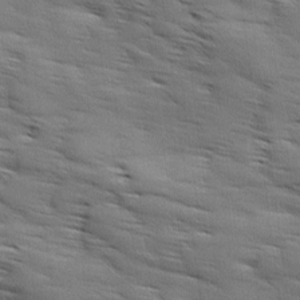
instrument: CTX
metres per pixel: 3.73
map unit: Ave
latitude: 11.7072
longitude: -106.2145
